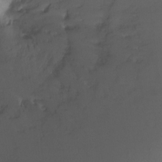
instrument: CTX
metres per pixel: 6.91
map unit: Nhu
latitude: -17.5399
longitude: -45.5371
